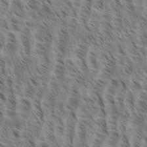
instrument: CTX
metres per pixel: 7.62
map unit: eHh
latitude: 34.9702
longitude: -138.8380
